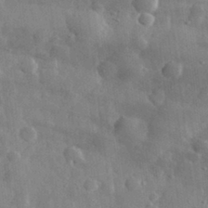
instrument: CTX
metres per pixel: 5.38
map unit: eHh
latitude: 31.4616
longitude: -72.1389
